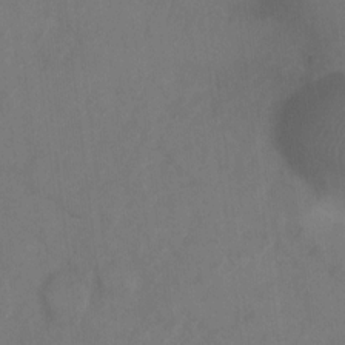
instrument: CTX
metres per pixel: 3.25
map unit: Ht
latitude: 5.2915
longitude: -30.1011
